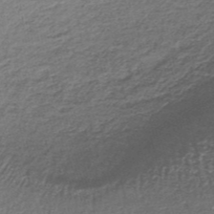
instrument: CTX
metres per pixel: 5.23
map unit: lHb
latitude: -34.7652
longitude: 61.0109
